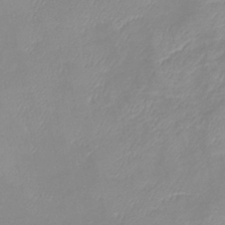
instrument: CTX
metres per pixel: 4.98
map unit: lHb
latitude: -40.1228
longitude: 76.3495
